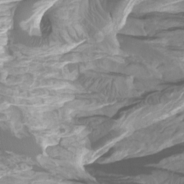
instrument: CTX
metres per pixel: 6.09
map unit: Htu
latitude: -5.1809
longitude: -76.1955
